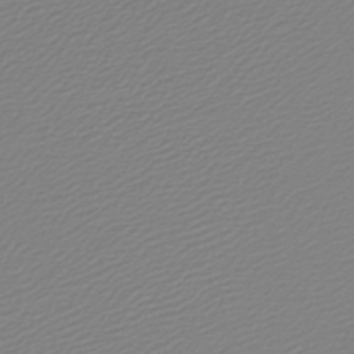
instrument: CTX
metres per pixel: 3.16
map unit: lHb
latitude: -46.5196
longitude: 59.6343
